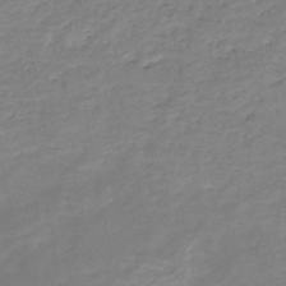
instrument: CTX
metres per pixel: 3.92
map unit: HNb
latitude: -48.8030
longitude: -39.5560
